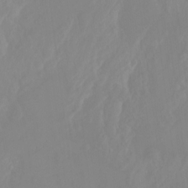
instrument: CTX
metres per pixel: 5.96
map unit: Ht
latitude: -14.2929
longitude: -56.7435
